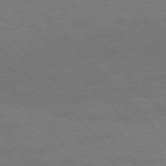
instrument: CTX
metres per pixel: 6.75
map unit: Hpe
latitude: -76.7463
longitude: -12.4034
